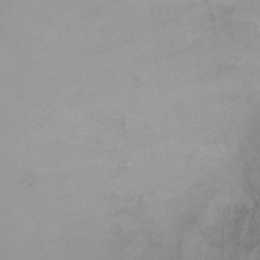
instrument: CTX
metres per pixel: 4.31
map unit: Ht
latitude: -6.4251
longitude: -33.9717
